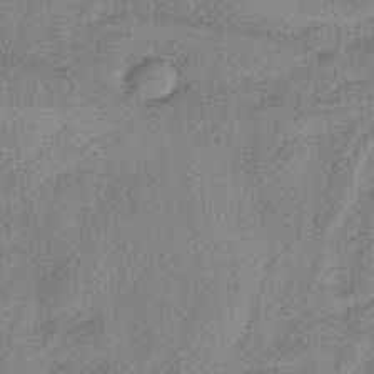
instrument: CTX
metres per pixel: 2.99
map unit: HNb
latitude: -34.3117
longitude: 59.2186
